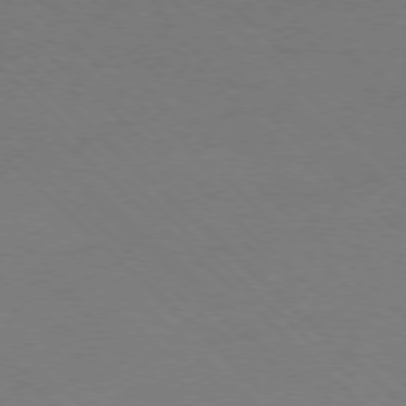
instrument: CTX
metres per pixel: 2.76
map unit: Ap
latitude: -78.1794
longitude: -68.9325
